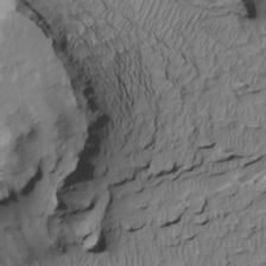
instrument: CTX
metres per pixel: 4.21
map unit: Htu
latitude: 2.6301
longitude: 149.2376
